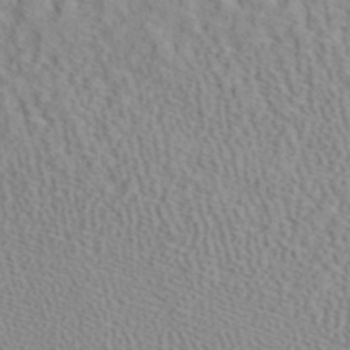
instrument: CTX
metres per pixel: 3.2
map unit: ANa
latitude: 40.5167
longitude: 28.9542
